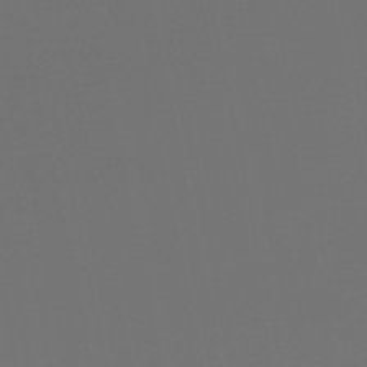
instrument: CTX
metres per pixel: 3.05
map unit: lHb
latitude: -47.5021
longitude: 65.0676
